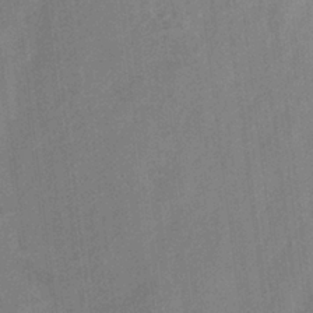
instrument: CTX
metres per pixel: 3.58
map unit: Hto
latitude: 8.2145
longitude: -34.5734
